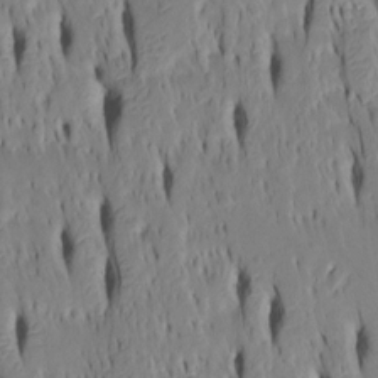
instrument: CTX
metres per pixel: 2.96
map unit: Htu
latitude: -4.9163
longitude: 150.8596
